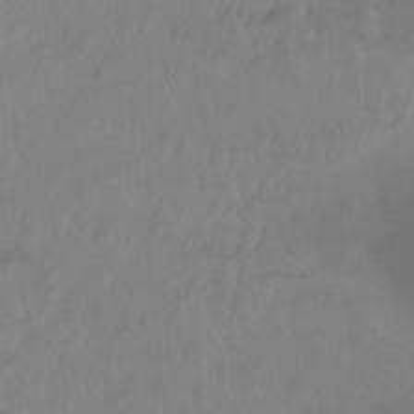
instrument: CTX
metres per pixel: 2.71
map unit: Ht
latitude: -14.1039
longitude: -44.0633
